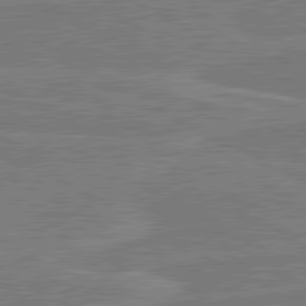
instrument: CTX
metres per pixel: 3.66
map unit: lApd
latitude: 81.0080
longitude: 168.9163
